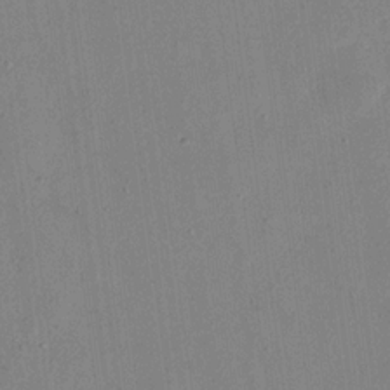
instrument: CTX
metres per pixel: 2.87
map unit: eHh
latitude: 17.6127
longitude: -70.5546
